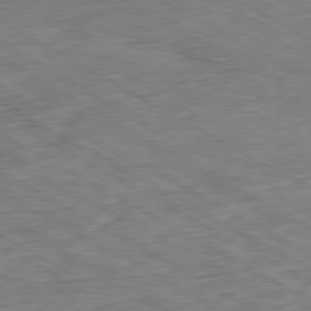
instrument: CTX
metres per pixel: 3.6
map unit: Ap
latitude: -80.4062
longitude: -81.2915
